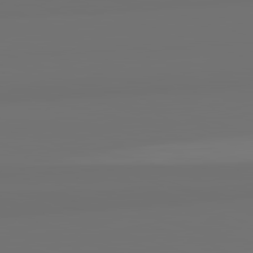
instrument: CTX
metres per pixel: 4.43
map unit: lApd
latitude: 82.5167
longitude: 162.9352
